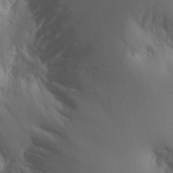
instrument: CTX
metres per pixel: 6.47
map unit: Aa
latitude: 13.4049
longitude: -142.9325
